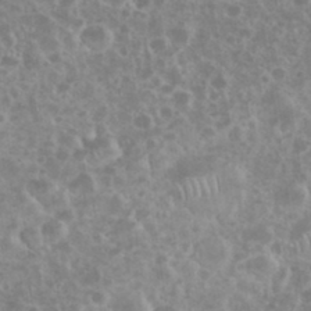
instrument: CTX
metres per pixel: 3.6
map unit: eHh
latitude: 35.1592
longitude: -61.8583
